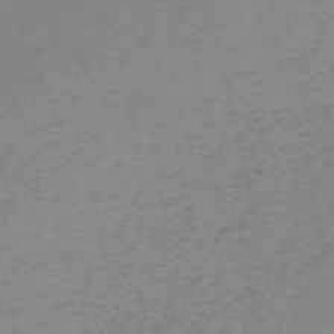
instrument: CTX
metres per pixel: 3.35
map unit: HNb
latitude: -55.7100
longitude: -46.9136
